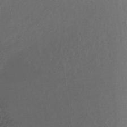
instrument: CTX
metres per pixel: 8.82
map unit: Ht
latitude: -11.2754
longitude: -39.1970
